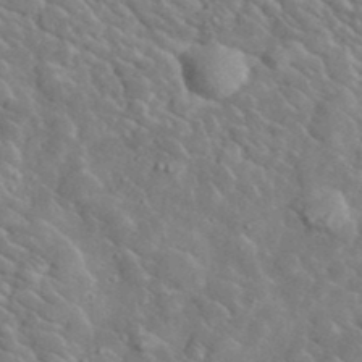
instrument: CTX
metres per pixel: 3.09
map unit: lHvf
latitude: 37.1592
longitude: -89.7450
